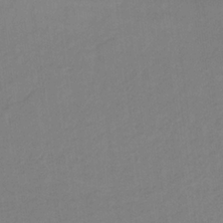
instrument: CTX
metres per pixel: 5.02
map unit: lHb
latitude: -32.9731
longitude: 64.3118
